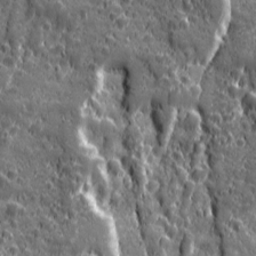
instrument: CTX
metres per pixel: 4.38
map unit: Ave
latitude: 12.4223
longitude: -104.5546
